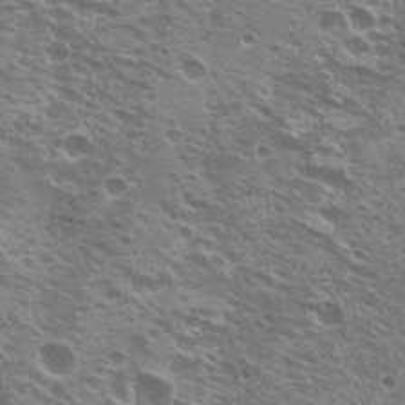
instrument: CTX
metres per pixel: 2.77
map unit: Hto
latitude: 21.3671
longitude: -31.4805
